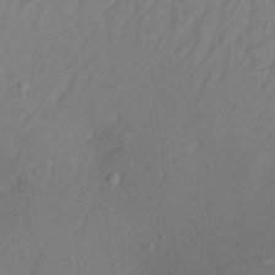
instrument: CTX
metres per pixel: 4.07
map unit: Aa
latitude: 20.4601
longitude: -146.9136
